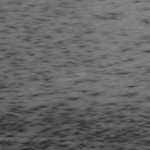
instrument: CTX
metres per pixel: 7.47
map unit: Ap
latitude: -75.8990
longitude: -61.1781
